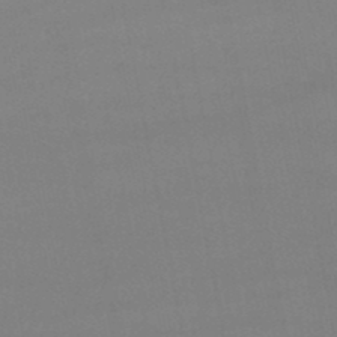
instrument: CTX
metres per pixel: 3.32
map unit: lHb
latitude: -48.0283
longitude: 62.3117
